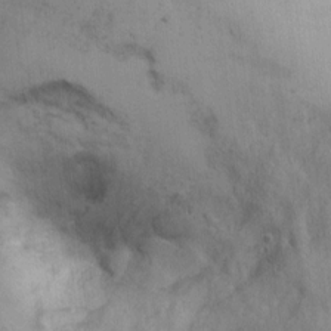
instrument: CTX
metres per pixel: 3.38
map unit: Ht
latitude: 9.2915
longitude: -39.2915
